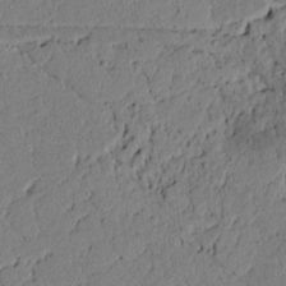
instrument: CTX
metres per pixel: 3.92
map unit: lAvf
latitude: 5.6505
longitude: 167.0675
